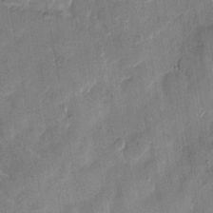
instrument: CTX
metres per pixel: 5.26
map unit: eHh
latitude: 8.8380
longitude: -66.5734
